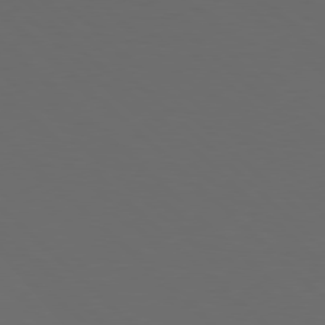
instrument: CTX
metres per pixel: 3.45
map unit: Hpe
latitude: 77.7071
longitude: -170.1767
